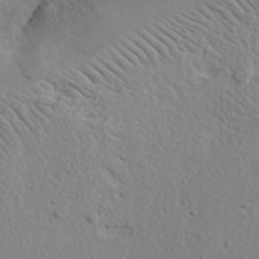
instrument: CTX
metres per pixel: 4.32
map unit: lHvf
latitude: 37.4616
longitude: -87.3670
